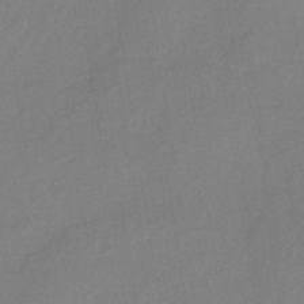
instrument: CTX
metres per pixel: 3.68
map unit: HNhu
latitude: -44.2928
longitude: 90.7086
